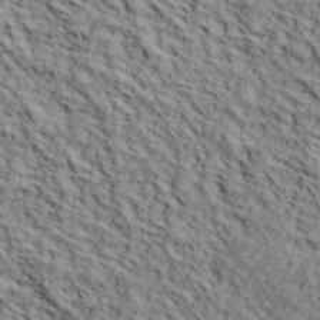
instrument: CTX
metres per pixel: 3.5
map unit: lHvf
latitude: 39.7827
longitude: -86.9136
